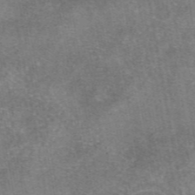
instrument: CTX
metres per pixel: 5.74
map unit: eAb
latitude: 47.1592
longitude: 102.8219
